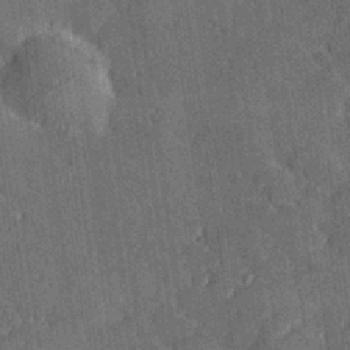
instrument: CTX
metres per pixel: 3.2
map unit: Hve
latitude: 27.8395
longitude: 144.1039
